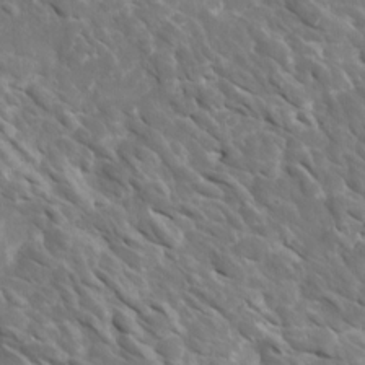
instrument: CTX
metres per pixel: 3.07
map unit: Htu
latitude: 1.9717
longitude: 142.8219
